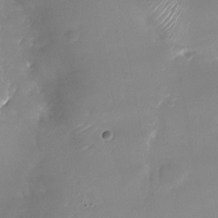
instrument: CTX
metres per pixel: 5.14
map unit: Nhu
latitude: -24.4062
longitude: -73.1593
